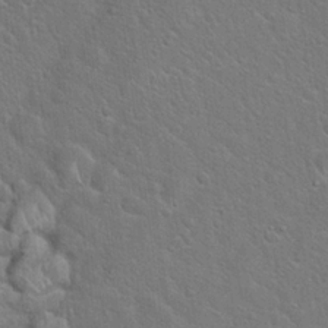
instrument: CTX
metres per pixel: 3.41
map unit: Hto
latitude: 19.9528
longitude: -51.3292
